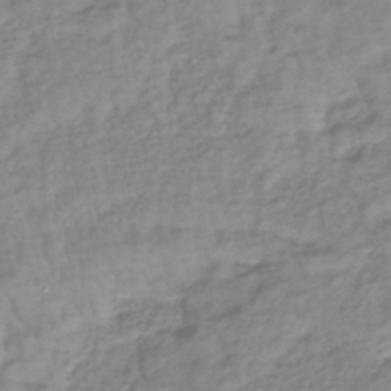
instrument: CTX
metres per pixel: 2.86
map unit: lHb
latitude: -40.0850
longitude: 71.4455
